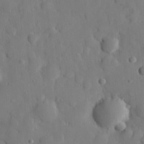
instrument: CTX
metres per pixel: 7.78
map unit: eHh
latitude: 27.5749
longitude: -77.3859
